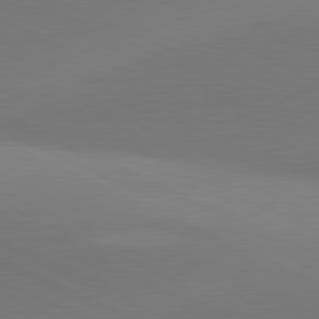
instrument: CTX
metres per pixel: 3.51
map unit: lApd
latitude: 81.2537
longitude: 144.4251
